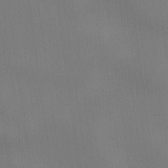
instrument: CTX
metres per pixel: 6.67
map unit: lHvf
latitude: 22.1956
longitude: 142.1794
